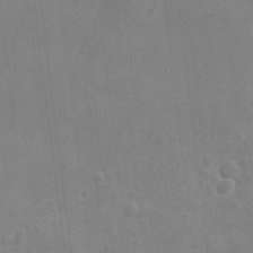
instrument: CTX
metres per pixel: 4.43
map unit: eHh
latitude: 9.0081
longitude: -72.8002
